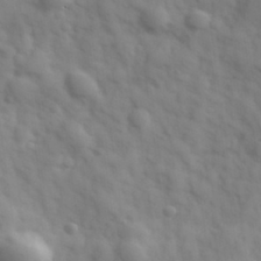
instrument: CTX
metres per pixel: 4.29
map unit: Hve
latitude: 32.4223
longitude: 150.8030
